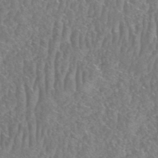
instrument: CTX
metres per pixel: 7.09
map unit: HNhu
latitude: -48.5385
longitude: 29.5966
